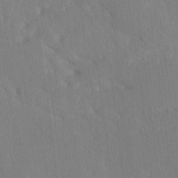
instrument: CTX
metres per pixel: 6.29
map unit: Ave
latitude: 19.6694
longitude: -137.4427
